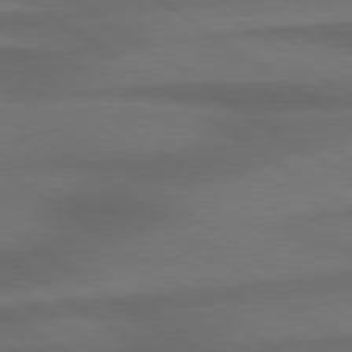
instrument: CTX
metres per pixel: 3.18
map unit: Hpe
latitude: 79.1214
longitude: -122.9703
